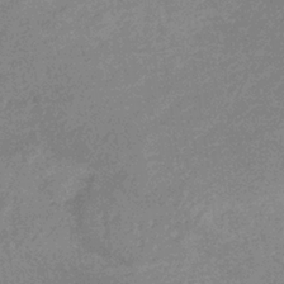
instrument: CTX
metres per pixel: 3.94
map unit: lHb
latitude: -32.5385
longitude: 69.0486
